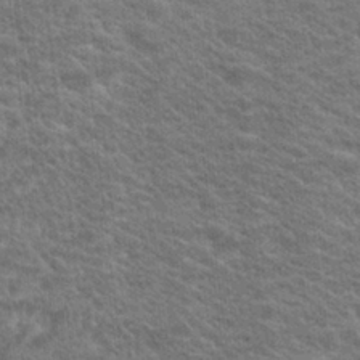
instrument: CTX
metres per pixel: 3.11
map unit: Hto
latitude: 19.3859
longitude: -37.7450
